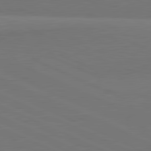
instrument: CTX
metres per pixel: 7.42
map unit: lApd
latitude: 81.7261
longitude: 149.8234
